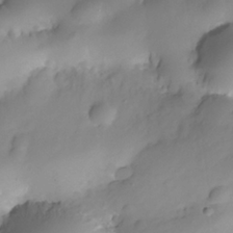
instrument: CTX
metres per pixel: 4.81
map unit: Nhe
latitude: -35.2376
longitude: -144.9136
